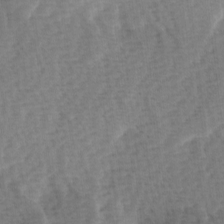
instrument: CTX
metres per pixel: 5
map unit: Ave
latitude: 0.6679
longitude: -115.1592
